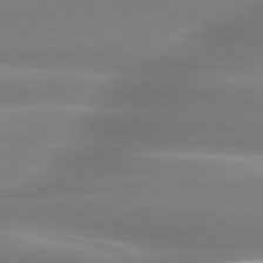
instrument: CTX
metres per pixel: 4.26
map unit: lApd
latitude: 80.1578
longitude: -137.9717
